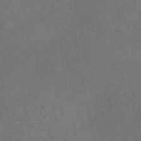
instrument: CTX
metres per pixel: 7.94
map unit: eAb
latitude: 46.6869
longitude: 109.7667
